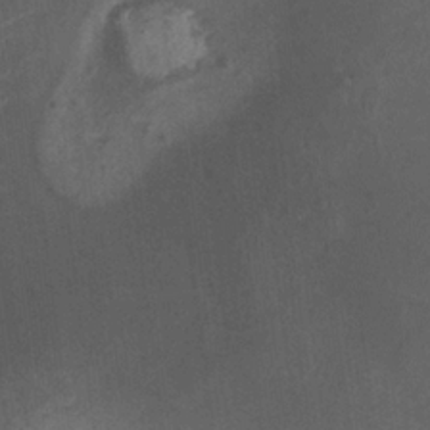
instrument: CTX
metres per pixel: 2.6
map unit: Ht
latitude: 2.4412
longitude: -19.5182
